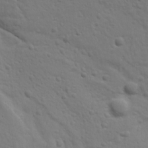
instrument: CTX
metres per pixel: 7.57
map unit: Ave
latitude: 18.4223
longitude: -133.1592
